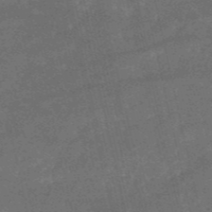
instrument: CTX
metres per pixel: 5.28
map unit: HNb
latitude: -52.5951
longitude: -40.4601
